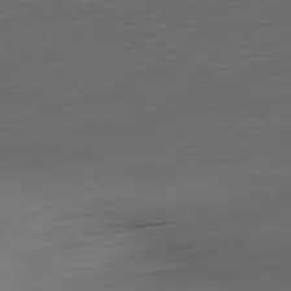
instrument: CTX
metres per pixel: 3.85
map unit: Ap
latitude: -78.9730
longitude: -58.1767
